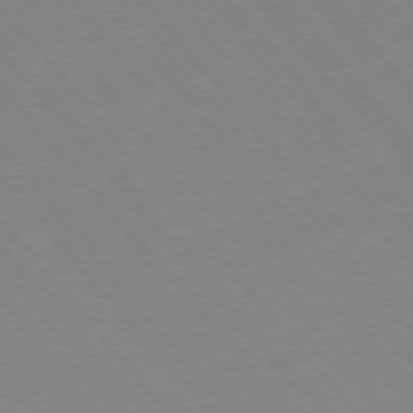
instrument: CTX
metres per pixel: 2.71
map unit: Hpe
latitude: -76.0850
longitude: -19.9528
